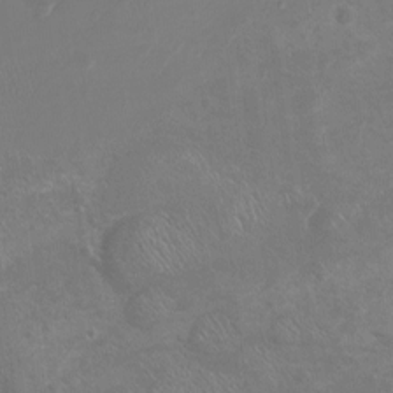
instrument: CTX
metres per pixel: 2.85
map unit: Nhu
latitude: -16.8597
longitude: -57.2536
